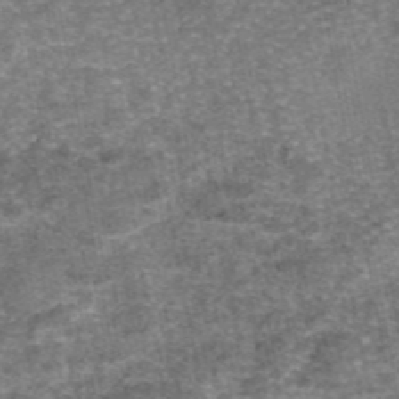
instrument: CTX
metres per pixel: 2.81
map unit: eAb
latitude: 46.4979
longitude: 104.0850
